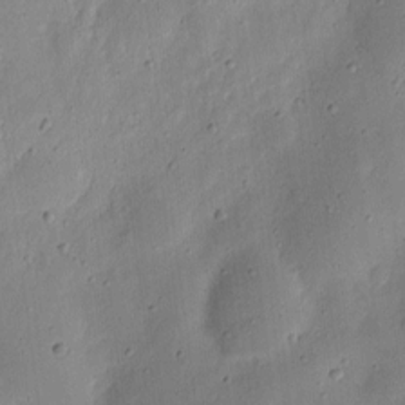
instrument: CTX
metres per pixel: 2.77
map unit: eHh
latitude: 8.0444
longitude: -72.0633
